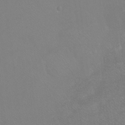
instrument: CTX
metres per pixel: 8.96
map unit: Ht
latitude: -7.4454
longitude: -37.0081
